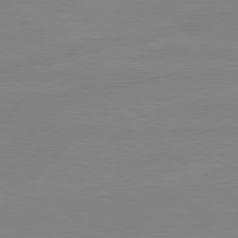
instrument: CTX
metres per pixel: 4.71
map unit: lApd
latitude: 80.9325
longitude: -176.9891
